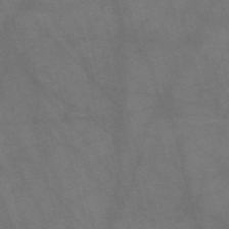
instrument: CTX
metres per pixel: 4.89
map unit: Nve
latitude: -58.2928
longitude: 63.7477
